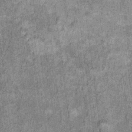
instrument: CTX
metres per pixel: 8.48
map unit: Ht
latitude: 8.7813
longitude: -37.5749
